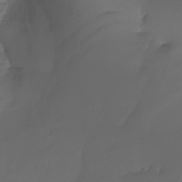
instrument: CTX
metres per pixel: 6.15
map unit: Nhu
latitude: -7.4454
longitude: -83.2348
